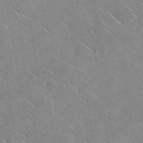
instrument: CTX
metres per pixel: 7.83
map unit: lHvf
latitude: 37.1592
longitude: -91.5182
